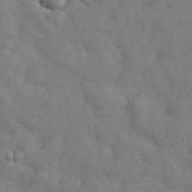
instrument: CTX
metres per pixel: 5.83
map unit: eHh
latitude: 28.8947
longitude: -75.5938
